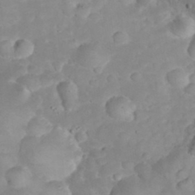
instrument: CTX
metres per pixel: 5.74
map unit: eHh
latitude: 32.5735
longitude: -62.8191
